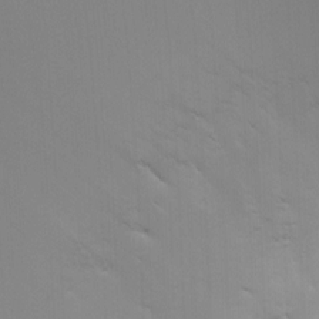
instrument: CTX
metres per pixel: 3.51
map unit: HNhu
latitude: 6.6301
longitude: -4.3845
